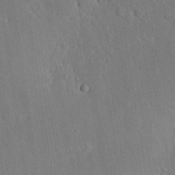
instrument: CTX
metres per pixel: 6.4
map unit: Nhu
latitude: 27.2726
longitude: -72.3090
